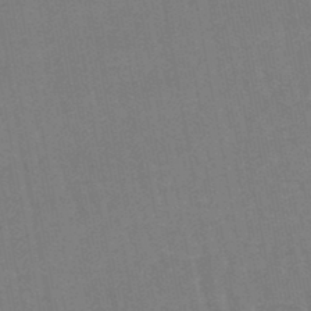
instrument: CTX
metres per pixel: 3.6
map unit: eHb
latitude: -46.5007
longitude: 78.5951
